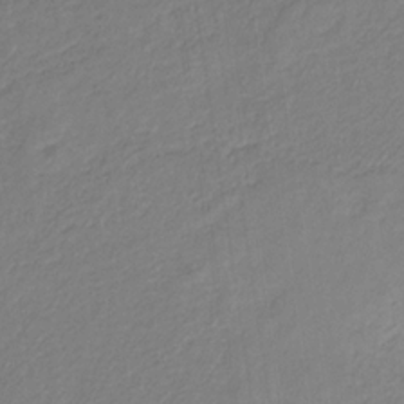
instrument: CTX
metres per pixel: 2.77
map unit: eHb
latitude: -29.7100
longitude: 66.9919
